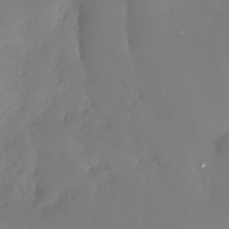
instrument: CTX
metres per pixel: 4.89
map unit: Nhe
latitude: -33.6911
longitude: -88.6113
